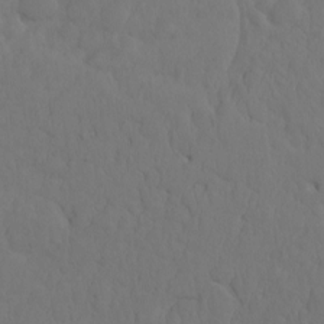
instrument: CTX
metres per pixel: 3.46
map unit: eHh
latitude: -1.6533
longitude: 15.0865
